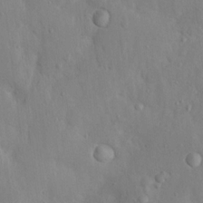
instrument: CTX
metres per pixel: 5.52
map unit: Hto
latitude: 14.6302
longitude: -29.4804
